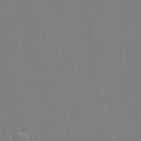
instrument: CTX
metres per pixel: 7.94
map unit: lHvf
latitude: 21.1026
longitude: 142.5951
